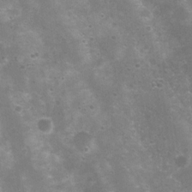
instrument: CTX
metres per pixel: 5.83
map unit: Nhu
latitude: 8.0255
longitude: -21.5371
